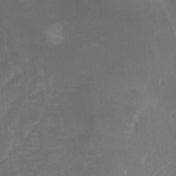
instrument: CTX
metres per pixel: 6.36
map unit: Htu
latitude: -6.8975
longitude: -67.0080
